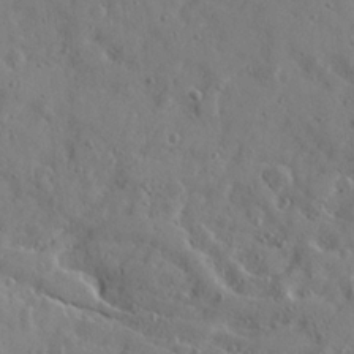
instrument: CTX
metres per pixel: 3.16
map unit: Ave
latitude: 22.2522
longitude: -131.0459
